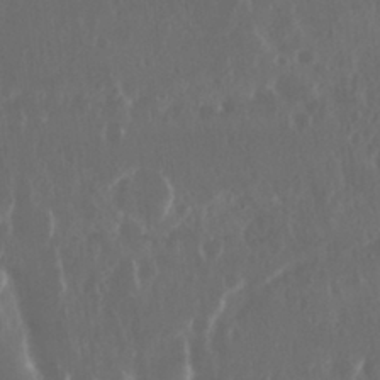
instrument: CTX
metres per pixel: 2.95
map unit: Nhu
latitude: 29.4993
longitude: -57.7449
